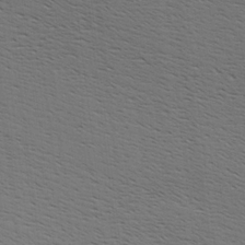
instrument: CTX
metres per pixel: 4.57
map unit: Hve
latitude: 3.5560
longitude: -125.1403
